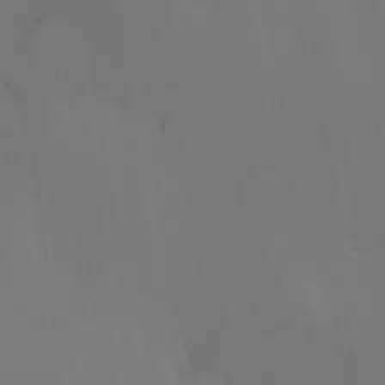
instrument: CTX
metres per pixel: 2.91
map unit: HNhu
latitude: 14.0822
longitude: 13.1431
